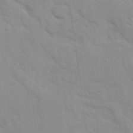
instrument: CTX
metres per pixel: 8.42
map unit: Ave
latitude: 9.2726
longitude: -103.2726
